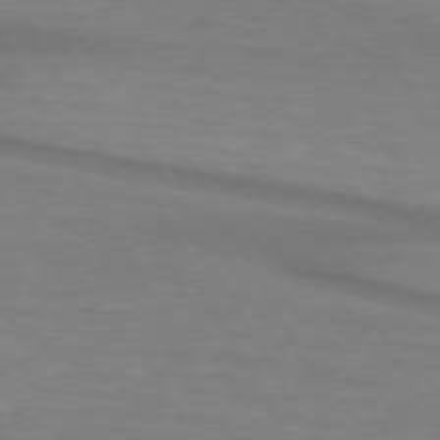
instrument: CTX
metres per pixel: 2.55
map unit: lApd
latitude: 73.9717
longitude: -65.4237
